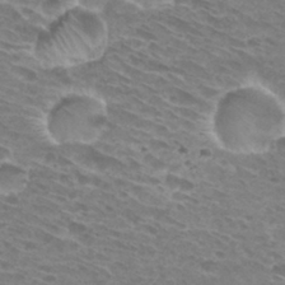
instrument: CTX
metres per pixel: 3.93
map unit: Hto
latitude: 30.9514
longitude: -44.3845
